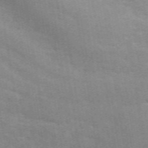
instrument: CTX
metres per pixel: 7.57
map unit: ANa
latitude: 50.3656
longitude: -81.1592
